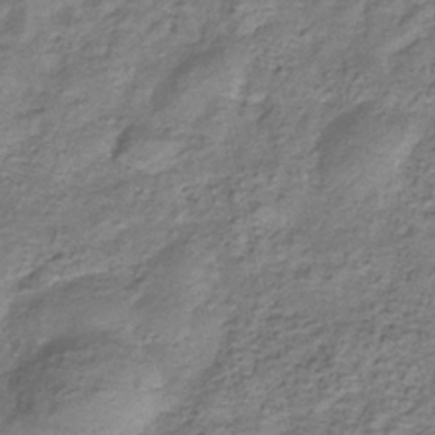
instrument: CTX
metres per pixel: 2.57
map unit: eHb
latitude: -34.8219
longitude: 76.3873
